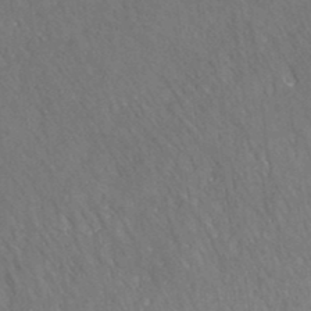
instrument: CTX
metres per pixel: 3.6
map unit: ANa
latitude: 37.5371
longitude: 16.5007
